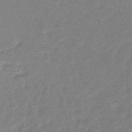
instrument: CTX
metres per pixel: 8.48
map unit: lHb
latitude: -45.7478
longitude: 76.1417
